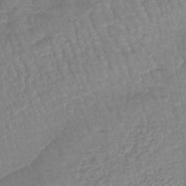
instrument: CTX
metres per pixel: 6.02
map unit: lHb
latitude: -45.2187
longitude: 77.8044
